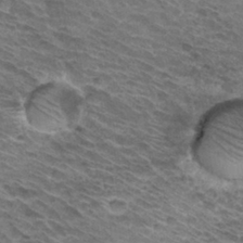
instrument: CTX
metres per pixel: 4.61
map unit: Hto
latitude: 32.1578
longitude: -44.4223
